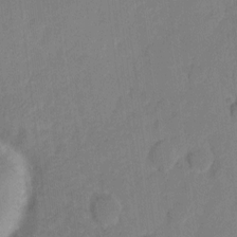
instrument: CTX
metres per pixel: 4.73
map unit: eHh
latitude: 7.3671
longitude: -65.7261
